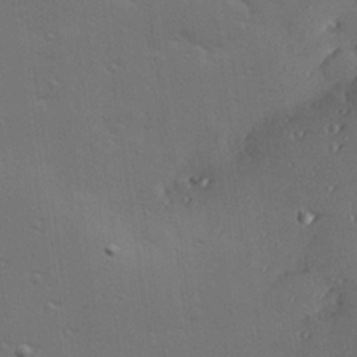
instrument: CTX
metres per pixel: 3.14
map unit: Hve
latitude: 27.5182
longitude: -91.4237
